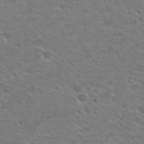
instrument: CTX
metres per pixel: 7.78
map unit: Hto
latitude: 25.4048
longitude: -49.8772
